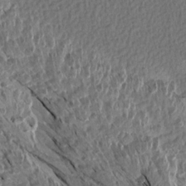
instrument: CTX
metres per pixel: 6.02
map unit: Aa
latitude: 14.3279
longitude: -144.1578
